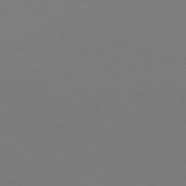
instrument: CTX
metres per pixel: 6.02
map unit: Ap
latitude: -78.2739
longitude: -90.3845
